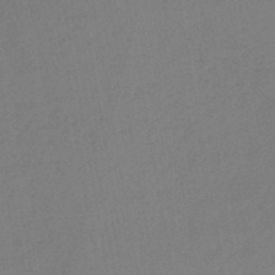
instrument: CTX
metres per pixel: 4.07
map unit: lHb
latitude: -44.4629
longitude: 59.8989
